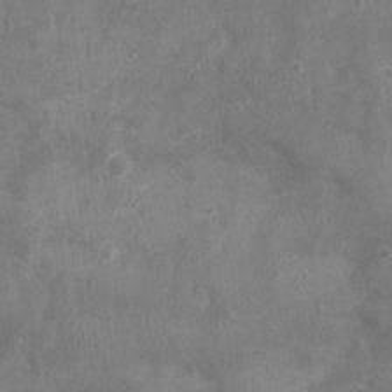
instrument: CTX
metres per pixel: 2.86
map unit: Nhu
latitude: 5.4426
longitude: -16.9514
